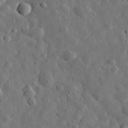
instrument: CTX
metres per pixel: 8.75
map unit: eHh
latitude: 31.9151
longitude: -74.5546
